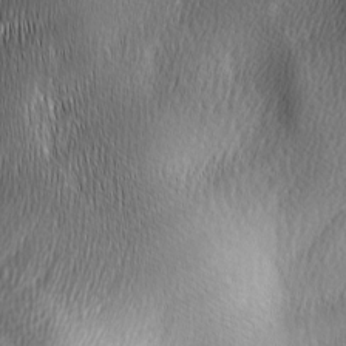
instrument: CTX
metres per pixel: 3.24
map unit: Ave
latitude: -6.7652
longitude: -122.7057
